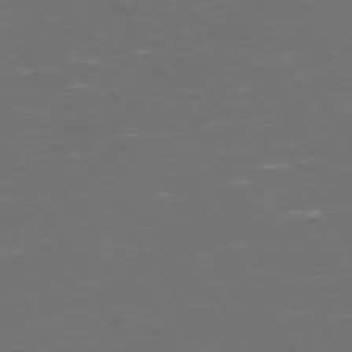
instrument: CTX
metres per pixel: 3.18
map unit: Hpe
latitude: 72.4790
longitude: -127.0081
